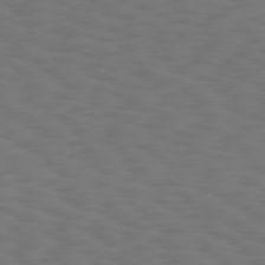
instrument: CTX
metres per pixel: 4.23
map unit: Hpe
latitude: 75.5938
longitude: -132.9892
